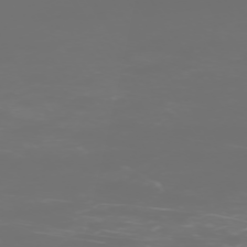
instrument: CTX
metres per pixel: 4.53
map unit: Hpe
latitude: -73.5966
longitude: 5.0297
